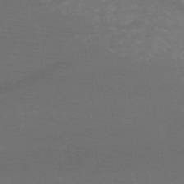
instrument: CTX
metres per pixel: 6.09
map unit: HNb
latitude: -49.5588
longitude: -43.4993
